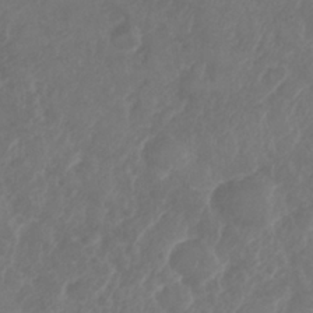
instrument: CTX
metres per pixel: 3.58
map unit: Nhe
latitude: -36.0094
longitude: -178.0255
